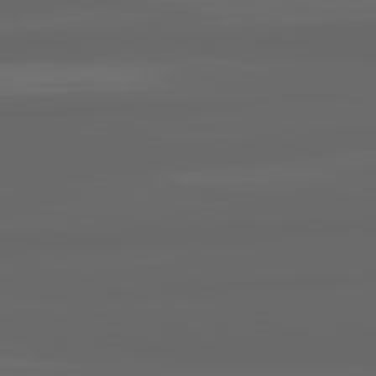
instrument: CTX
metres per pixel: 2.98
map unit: lApd
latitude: 82.1577
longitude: -168.7058
